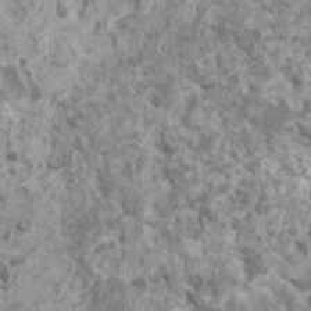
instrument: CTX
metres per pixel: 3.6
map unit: HNhu
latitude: 1.7071
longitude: 0.5574
